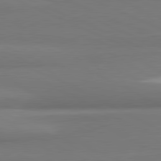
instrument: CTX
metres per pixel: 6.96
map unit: lApd
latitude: 81.3671
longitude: 177.8800
